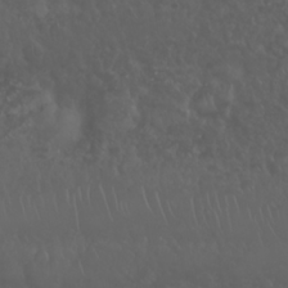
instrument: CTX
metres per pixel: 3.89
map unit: Nhu
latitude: 22.9325
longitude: -64.2334
